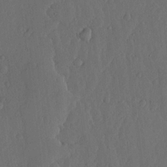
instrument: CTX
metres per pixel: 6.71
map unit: lHvf
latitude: 17.9717
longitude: -114.6868
